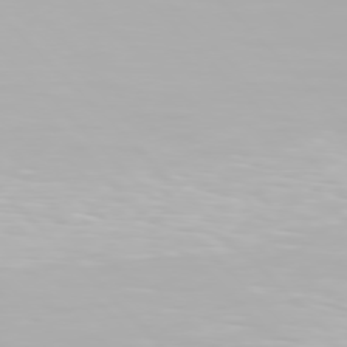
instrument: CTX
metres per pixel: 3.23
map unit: Hpe
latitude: 76.9513
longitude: -164.1011
